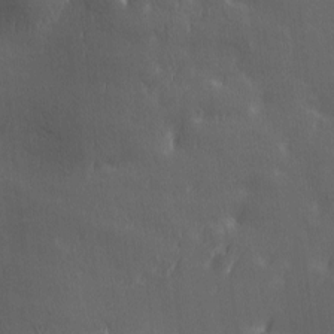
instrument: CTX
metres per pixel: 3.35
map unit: Ave
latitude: -6.7274
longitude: -121.4616
